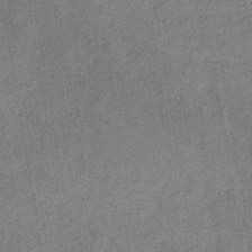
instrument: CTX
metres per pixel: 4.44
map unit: HNb
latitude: -32.9920
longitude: 57.1242
